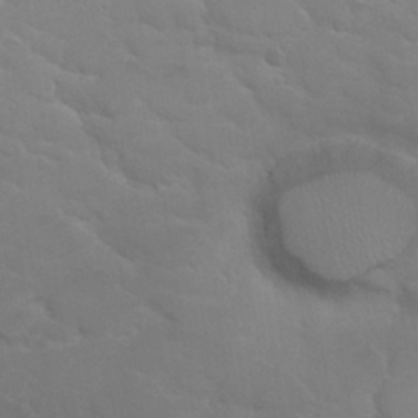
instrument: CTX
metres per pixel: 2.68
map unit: Nhu
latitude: 31.3860
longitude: -50.6301
